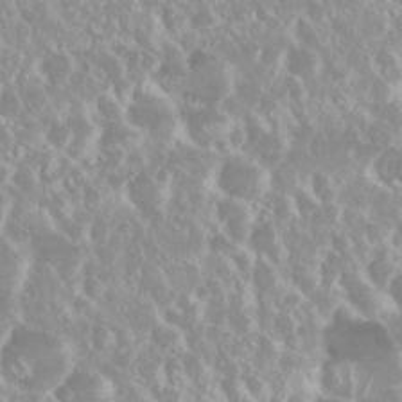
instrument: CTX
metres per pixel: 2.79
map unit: Nhu
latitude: 29.1025
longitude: -61.4426
